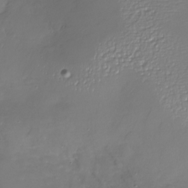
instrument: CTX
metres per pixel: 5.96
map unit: Nhu
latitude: -26.4629
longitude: -57.7071
